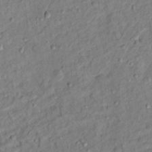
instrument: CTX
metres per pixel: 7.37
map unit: Hto
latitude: 12.8380
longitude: -38.4790
